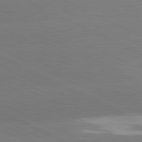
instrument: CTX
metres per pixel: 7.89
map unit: lApd
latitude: 81.3104
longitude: -154.5168
